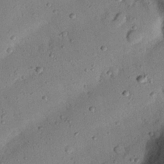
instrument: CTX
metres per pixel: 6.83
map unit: Nhu
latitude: 22.3656
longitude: -75.3293
